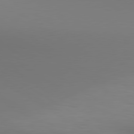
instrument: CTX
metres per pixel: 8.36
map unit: lApd
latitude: 80.2900
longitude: 137.3131
